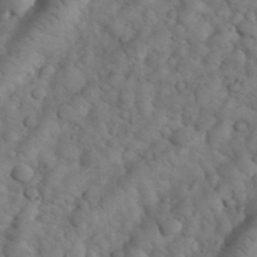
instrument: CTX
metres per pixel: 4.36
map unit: eHh
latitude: 33.8016
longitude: -66.9135
